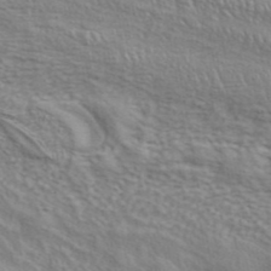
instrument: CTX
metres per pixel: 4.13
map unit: ANa
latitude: 43.0647
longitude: 54.5763
